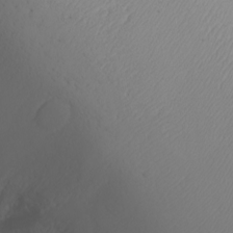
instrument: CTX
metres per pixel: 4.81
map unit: eHh
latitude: -7.7288
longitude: -70.3467
